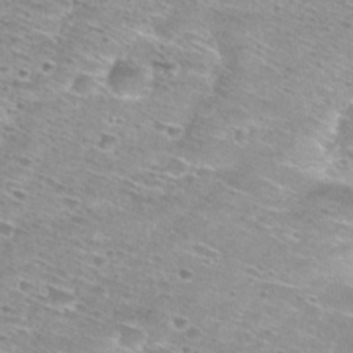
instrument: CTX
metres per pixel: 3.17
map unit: Hto
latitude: 29.5371
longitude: -45.8205
